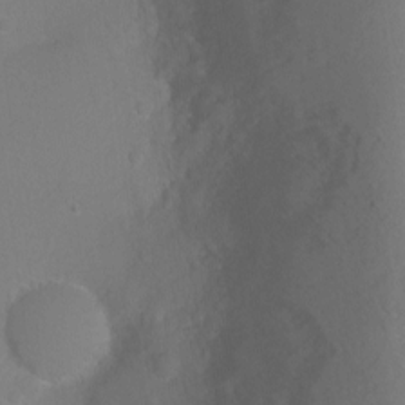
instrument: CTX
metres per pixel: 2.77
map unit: Ht
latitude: -2.8785
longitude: -27.7072
